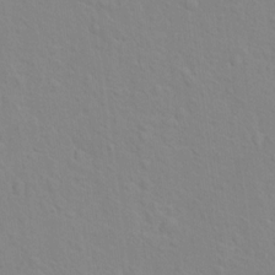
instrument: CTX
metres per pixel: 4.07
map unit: Hto
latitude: 16.2523
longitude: -39.6316
